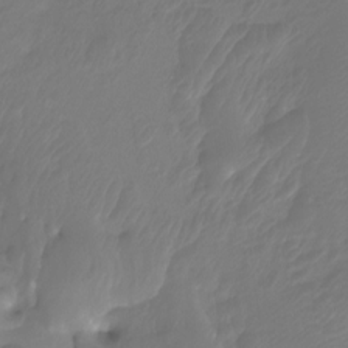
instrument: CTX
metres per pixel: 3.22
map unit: Htu
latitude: -13.0487
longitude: -49.6316
